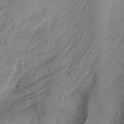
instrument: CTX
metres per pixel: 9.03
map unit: Hto
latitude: -8.1984
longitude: -44.4979
